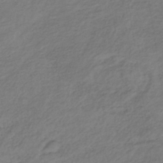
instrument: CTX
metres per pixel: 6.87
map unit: lHb
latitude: -37.2187
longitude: 71.6722
